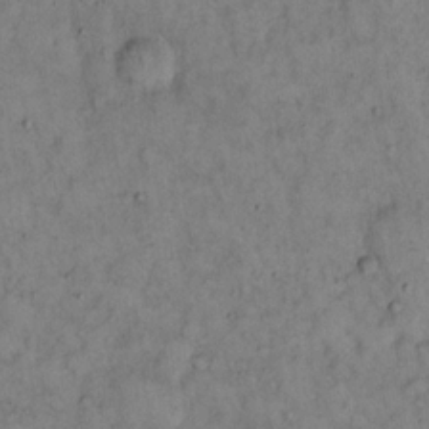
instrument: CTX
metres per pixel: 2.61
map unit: eHh
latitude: 16.6491
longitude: -62.3468
